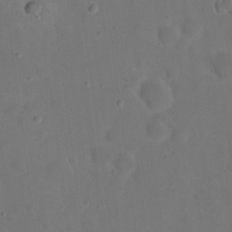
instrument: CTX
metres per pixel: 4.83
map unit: eHh
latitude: 20.8758
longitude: -61.8961
